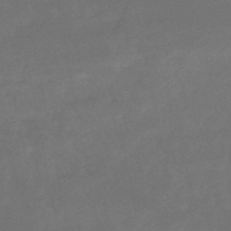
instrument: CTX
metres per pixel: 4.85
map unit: HNb
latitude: -51.2565
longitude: -39.0836
